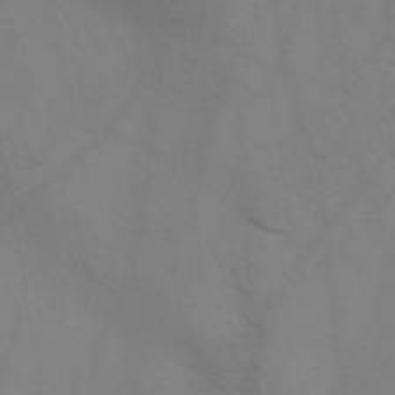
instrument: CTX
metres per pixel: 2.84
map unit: HNb
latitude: -44.3873
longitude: -41.2536
